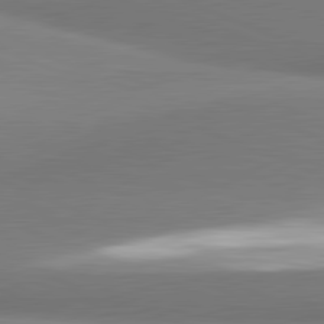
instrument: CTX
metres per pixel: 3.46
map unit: lApd
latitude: 81.7450
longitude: 165.2943
